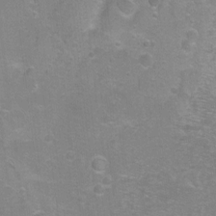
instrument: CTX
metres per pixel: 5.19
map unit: Ht
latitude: -9.0108
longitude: -36.4979
